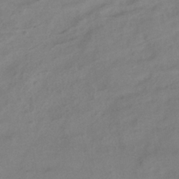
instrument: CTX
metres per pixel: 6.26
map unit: ANa
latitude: -38.9542
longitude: 96.7085
